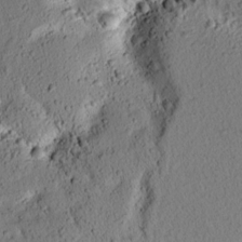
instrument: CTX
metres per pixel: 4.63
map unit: lAvf
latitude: 8.1767
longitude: 164.8597
